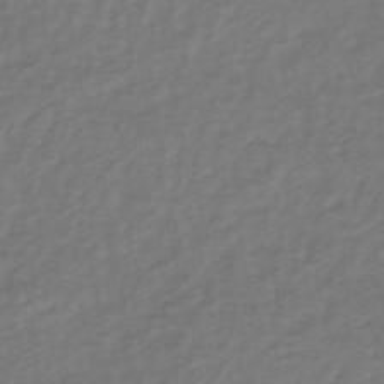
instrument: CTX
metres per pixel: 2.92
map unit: lHb
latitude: -38.9164
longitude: 72.1039
